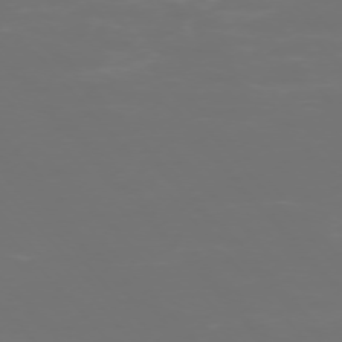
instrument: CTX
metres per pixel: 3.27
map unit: Ap
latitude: -75.4455
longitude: -76.1200
